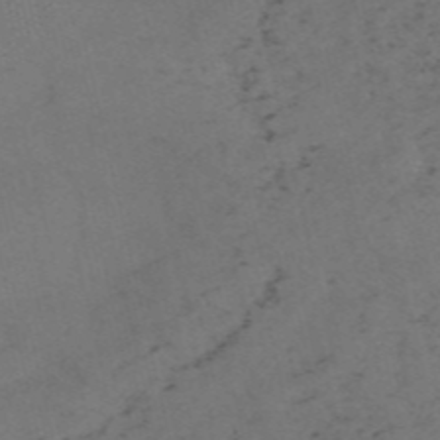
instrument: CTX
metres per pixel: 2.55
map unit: HNb
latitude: -55.8800
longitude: -45.6505
